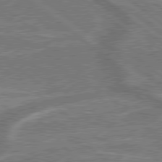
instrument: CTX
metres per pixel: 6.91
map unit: lApd
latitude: 79.3860
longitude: 174.9541
